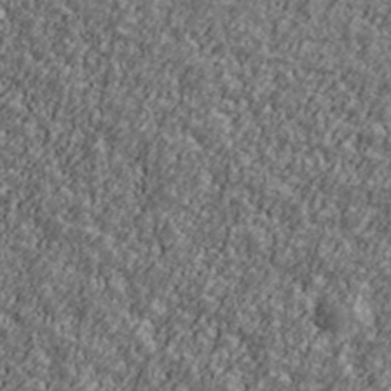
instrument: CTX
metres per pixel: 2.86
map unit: Ave
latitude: 42.1389
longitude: -111.3293
